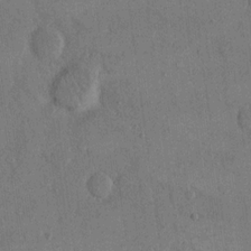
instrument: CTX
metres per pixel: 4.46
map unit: eHh
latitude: 15.2159
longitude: -68.0822
